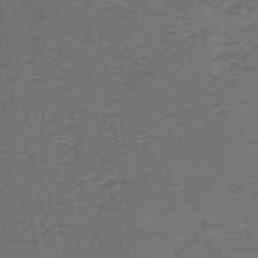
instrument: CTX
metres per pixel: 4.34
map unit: HNb
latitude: -43.8044
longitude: 49.6155
